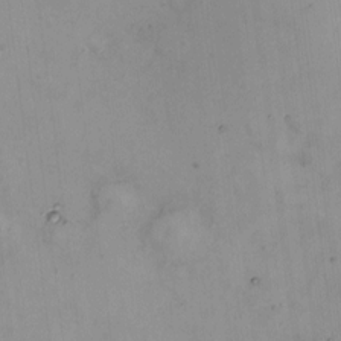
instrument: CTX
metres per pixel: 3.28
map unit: HNhu
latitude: 8.3090
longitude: 10.3306
